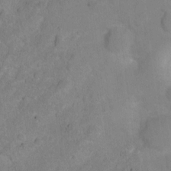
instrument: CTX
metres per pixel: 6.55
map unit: Hto
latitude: 2.9513
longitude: -35.5938
